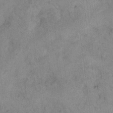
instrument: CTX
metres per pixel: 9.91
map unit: eHh
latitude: 20.9325
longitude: -60.8569
